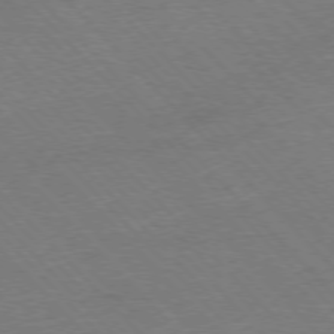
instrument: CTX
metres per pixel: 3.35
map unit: Ap
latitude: -77.3132
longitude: -95.1592
